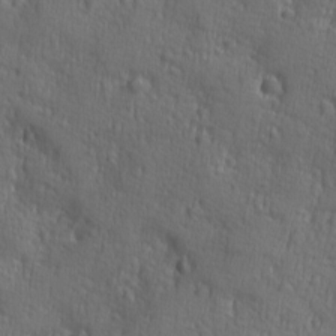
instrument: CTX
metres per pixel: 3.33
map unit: Ave
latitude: -9.0675
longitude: -119.1214
